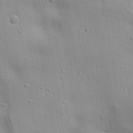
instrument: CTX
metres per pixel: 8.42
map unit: lAa
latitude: 18.2144
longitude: -138.7246
